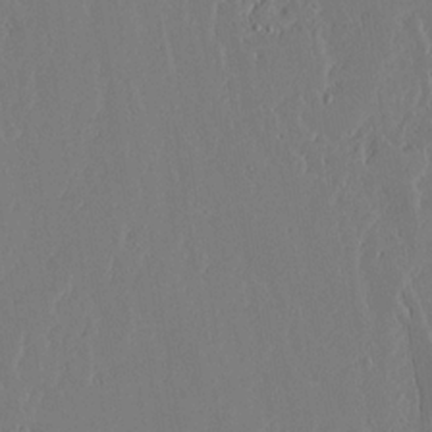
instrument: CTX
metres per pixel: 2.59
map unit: lAvf
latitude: 17.1970
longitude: -126.2712
